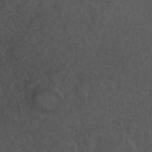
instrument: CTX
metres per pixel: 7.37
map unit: ANa
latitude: 41.3859
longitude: 54.0661
